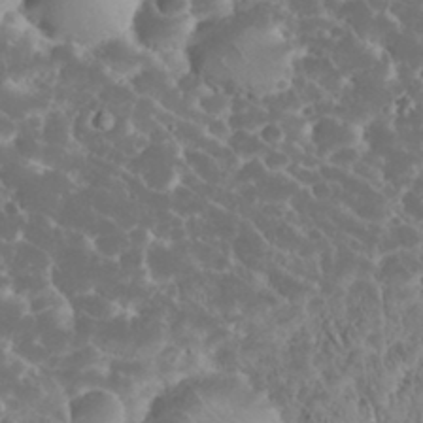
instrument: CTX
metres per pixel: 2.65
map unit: eHh
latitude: 34.4034
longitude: -63.0270
